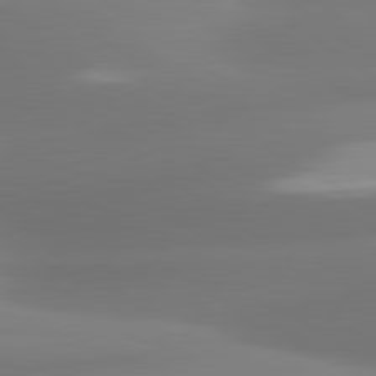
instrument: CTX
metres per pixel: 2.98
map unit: lApd
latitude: 80.8191
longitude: -164.5735
